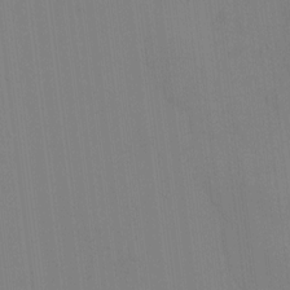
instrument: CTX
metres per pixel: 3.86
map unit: HNhu
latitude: -1.1998
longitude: -6.7624
